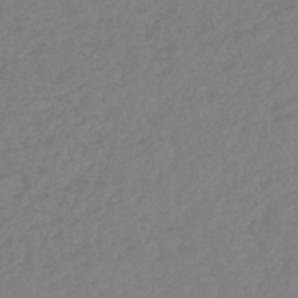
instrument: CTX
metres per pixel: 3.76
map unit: lHb
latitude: -44.9353
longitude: 70.9920
